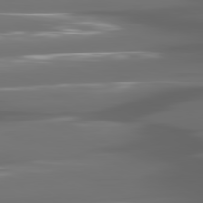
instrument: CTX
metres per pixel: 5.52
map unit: lApd
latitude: 80.9136
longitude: -141.3103
